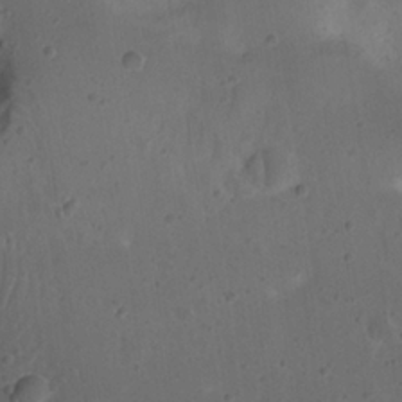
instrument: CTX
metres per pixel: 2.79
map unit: eHh
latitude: 22.8947
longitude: -69.7828
